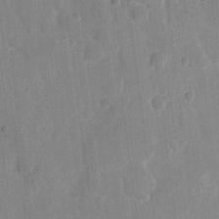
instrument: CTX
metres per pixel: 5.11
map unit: eHh
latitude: 7.4993
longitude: -66.3467
